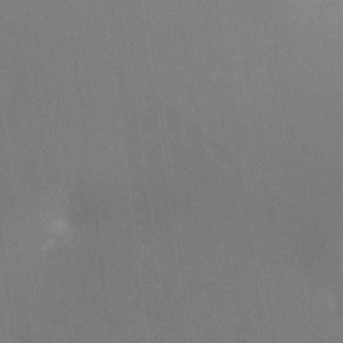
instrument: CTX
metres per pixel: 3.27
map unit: Ht
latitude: -16.6897
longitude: -47.7450
